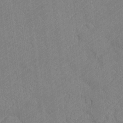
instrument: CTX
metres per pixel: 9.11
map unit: Htu
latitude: -6.9164
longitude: 156.1228
